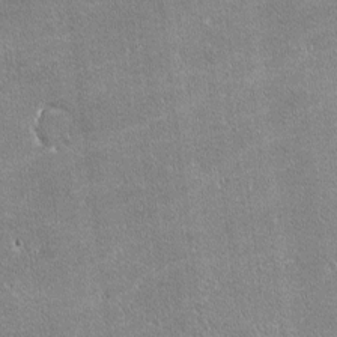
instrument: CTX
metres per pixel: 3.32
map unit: lHvf
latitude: -11.4643
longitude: -104.8947
